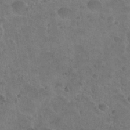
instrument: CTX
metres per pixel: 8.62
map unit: Nhu
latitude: 31.1592
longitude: -53.3860
